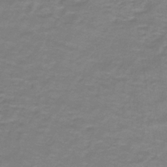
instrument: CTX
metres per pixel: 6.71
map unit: lHb
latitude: -41.8233
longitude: 56.1228
